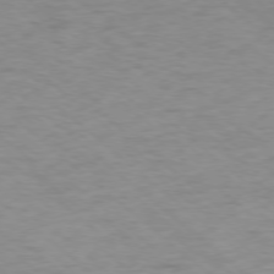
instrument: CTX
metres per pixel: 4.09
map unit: Ap
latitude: -77.3699
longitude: -77.0080
